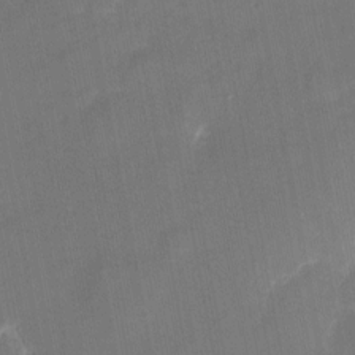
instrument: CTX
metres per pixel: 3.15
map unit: eHh
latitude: 4.8191
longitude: -69.7639
